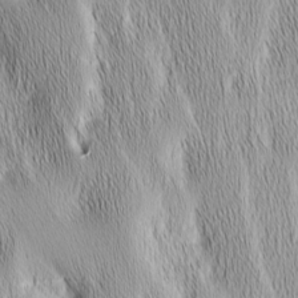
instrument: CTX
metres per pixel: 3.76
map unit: Nhu
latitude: -7.5588
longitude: -151.8016
